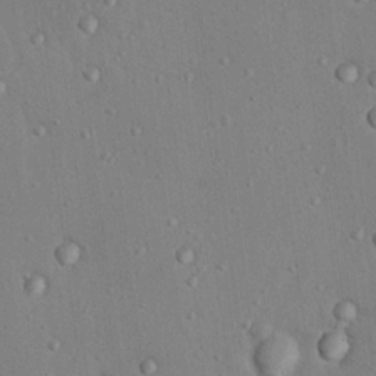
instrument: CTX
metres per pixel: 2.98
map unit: Nhu
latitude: 12.5168
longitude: -27.1214
